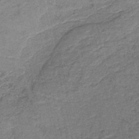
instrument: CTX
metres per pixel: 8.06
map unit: HNb
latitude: -39.6344
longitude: 49.8612
